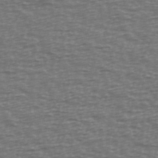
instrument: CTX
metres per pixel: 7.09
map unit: Ave
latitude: 38.8947
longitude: -113.6694
